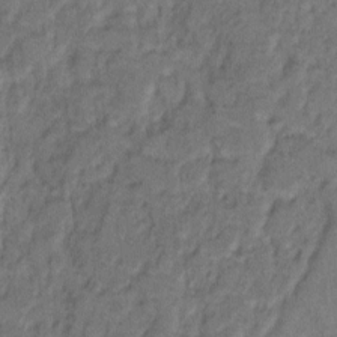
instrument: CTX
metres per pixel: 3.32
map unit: eHh
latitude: 9.0459
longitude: -62.3656
